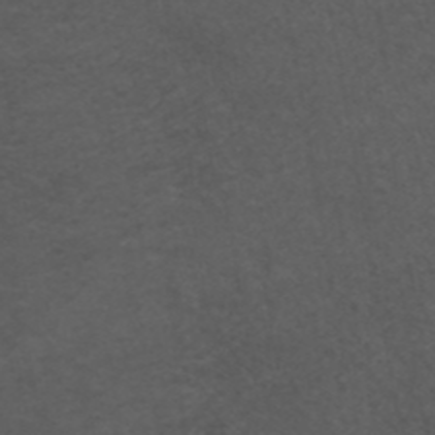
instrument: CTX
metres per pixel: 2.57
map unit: ANa
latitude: 42.6113
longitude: 28.1039
